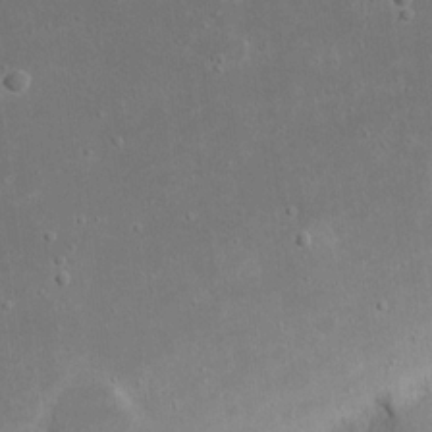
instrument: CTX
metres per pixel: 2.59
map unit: eHh
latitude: 17.2537
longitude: -72.0633
